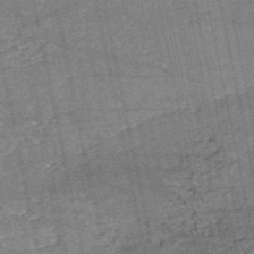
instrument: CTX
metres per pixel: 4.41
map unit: HNb
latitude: -53.5399
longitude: -40.0633
